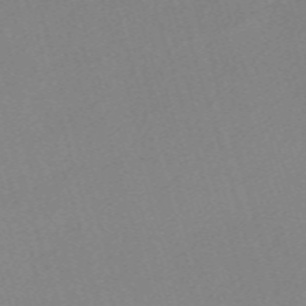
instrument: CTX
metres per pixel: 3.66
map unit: eHh
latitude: -62.1228
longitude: 50.2739
